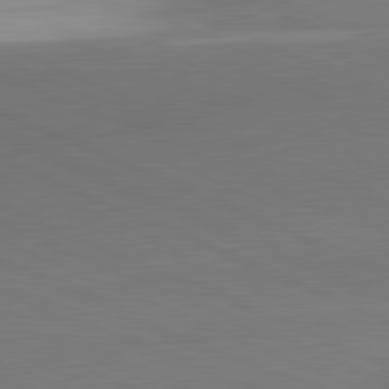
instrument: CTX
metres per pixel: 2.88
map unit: lApd
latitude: 81.7261
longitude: -155.6883
